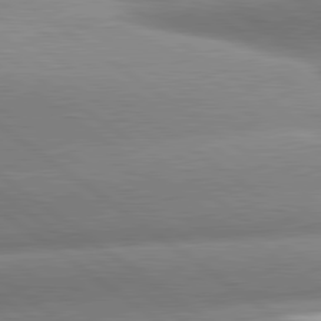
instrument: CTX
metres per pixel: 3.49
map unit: lApd
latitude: 80.9892
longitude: -157.5371
